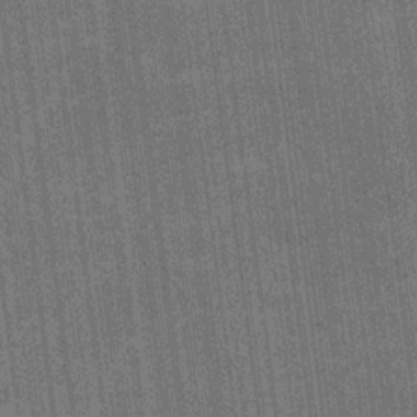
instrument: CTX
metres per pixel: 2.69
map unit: Ave
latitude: 15.5183
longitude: -138.3467
